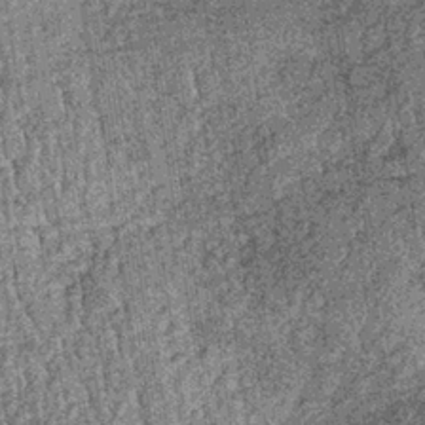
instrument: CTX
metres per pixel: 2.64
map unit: lHb
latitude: -37.0486
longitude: 67.7478
